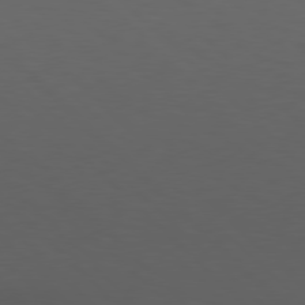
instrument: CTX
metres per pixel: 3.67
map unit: Hpe
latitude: 77.8961
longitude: -169.7450
